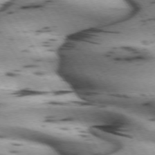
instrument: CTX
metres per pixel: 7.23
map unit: lApd
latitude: 71.7827
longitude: -52.7624
